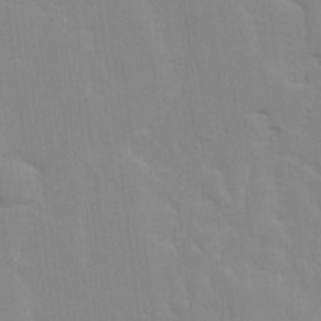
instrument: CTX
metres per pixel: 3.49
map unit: Ave
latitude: 13.1025
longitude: -134.2333
